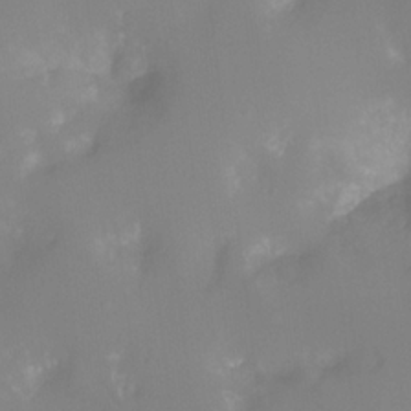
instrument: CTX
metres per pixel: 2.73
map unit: Ht
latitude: -11.5588
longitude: -46.0444
